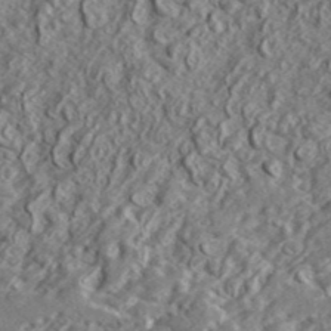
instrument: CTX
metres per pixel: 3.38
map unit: lHvf
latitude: 42.3467
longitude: -88.8569
